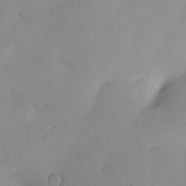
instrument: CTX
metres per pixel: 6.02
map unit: Hve
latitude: -9.7100
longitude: 174.2361
